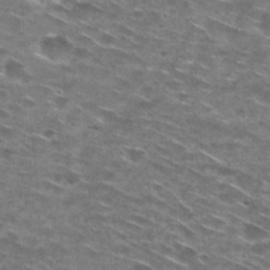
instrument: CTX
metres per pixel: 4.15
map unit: Hto
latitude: 28.9325
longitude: -46.4412
